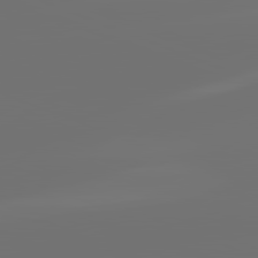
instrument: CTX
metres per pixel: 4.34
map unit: lApd
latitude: 82.1766
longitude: -153.3482
